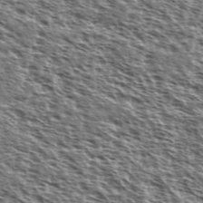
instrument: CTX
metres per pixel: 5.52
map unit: Ave
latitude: 38.1011
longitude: -110.5546
